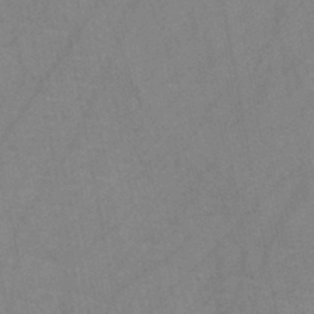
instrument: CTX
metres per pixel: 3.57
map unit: HNb
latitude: -44.7463
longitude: -40.4978
